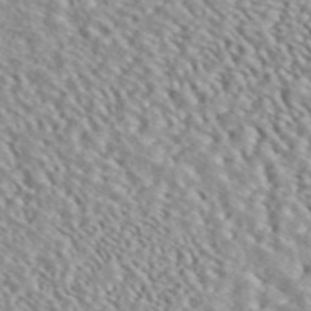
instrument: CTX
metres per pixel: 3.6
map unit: ANa
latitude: 45.1025
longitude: 37.0297
